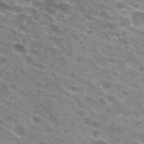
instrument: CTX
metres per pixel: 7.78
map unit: Hto
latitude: 24.0822
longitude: -40.1766
